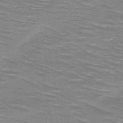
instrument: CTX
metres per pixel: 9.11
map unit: HNb
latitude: -47.5021
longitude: -48.1767
